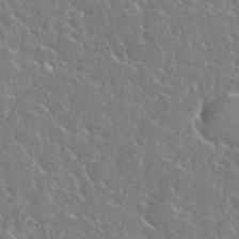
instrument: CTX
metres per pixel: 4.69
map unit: eHh
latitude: 37.4993
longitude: -61.7827
